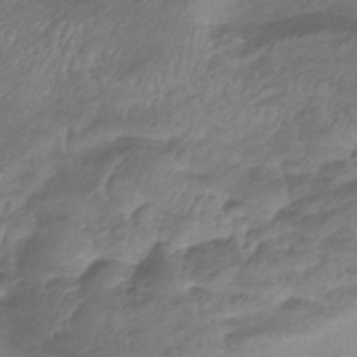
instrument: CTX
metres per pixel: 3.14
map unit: lHb
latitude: -39.1053
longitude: 75.5399
